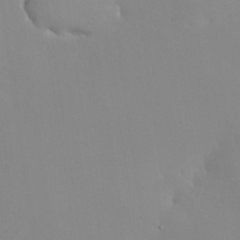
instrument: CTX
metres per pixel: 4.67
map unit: Nhu
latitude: 31.0459
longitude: -57.4048
